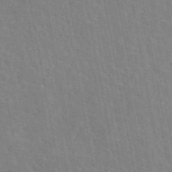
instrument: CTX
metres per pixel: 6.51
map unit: eAb
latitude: 45.4237
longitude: 122.2173
